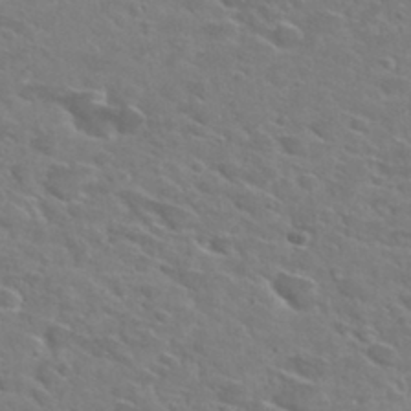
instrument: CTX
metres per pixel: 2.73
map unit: Hto
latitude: 29.8772
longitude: -47.0081
